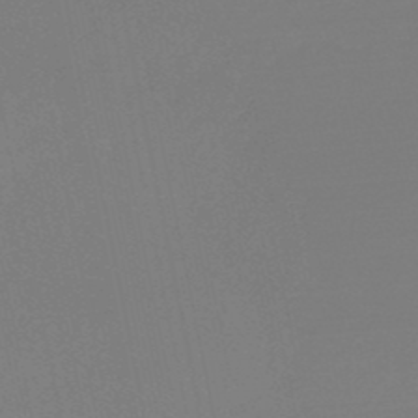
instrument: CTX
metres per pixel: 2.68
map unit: HNb
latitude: -50.6518
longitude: -43.7639
